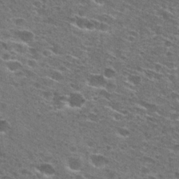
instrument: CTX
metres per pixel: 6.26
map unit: Hto
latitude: 27.4993
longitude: -47.3671
